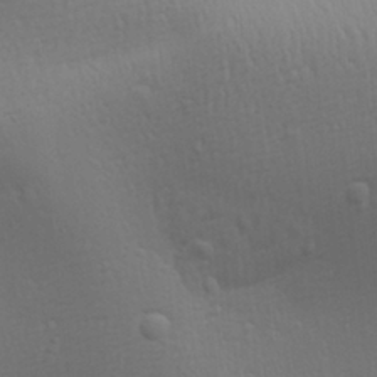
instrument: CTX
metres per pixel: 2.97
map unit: Aa
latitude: 29.4426
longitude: -139.4804
